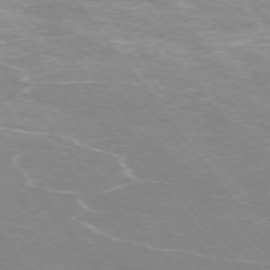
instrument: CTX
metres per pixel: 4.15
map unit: Ap
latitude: -75.2943
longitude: -70.2522
